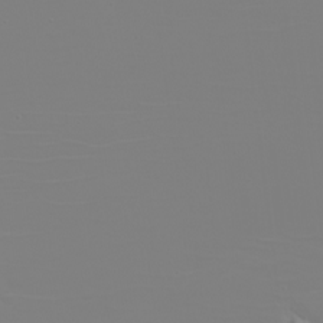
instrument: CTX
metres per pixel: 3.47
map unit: eHh
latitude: -5.8800
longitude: -83.9906
